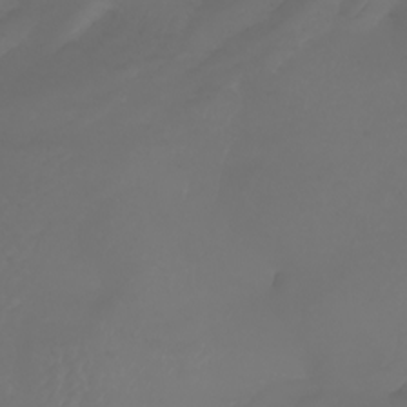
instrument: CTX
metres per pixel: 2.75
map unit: Nhu
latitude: -7.7666
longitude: -94.4034
